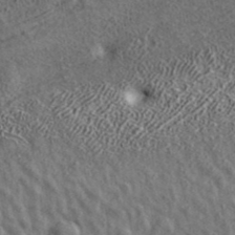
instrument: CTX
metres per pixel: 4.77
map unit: ANa
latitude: 39.8016
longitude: 17.7856
